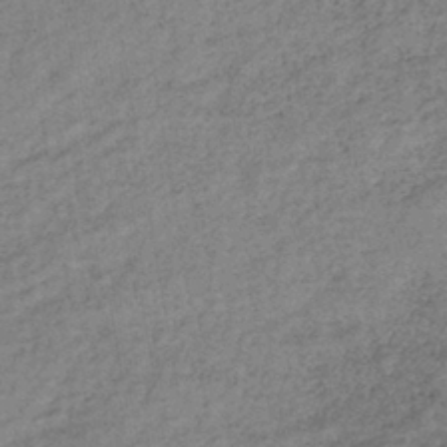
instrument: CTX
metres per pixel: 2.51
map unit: lHb
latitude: -40.0661
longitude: 71.3132
